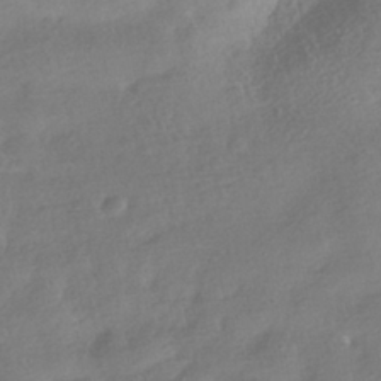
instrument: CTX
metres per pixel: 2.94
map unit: HNhu
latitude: -41.0675
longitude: 98.2172
